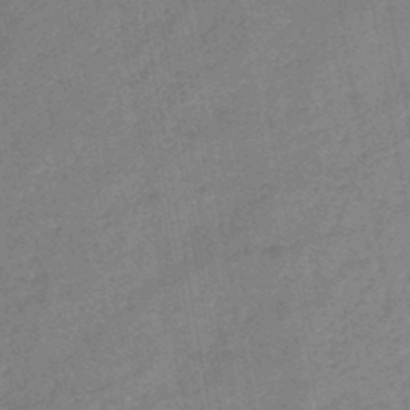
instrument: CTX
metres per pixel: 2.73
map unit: HNb
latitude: -46.2739
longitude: -37.6694
